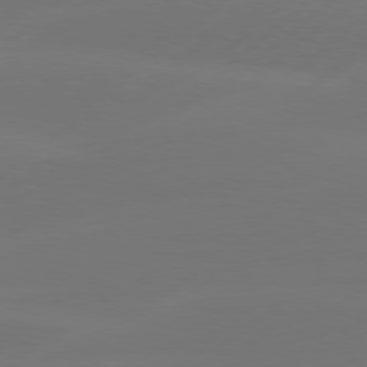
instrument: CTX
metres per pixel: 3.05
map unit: Hpe
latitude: 78.0822
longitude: -130.3279
